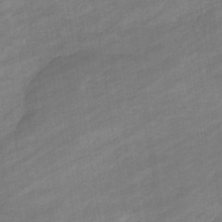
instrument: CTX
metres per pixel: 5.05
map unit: eHb
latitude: -36.7085
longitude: 78.2739
